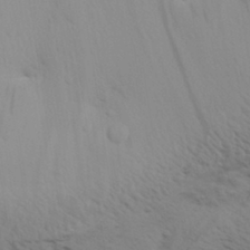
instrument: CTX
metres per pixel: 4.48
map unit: Aa
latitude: 30.6680
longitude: -134.5923
